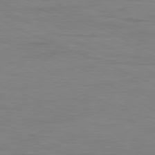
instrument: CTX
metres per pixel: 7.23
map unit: Ap
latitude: -81.3888
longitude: -81.4993
